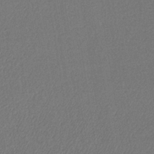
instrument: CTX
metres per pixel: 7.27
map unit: lHb
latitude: -40.2928
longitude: 71.0487
